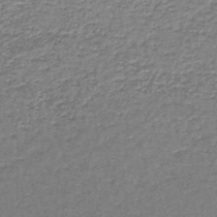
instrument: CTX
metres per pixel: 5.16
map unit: lHb
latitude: -44.3117
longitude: 57.5399
